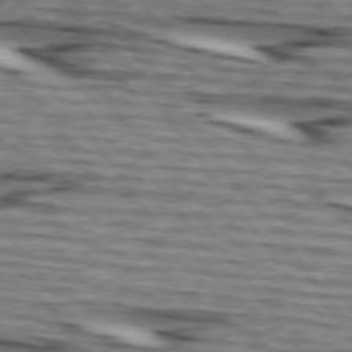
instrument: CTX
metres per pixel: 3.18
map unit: lApd
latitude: 74.4223
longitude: -72.2145
